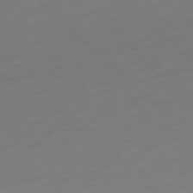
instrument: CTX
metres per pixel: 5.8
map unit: Ap
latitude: -77.9745
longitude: -78.0633
